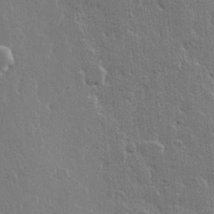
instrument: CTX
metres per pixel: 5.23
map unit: Hve
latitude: 22.3656
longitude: 147.5021
